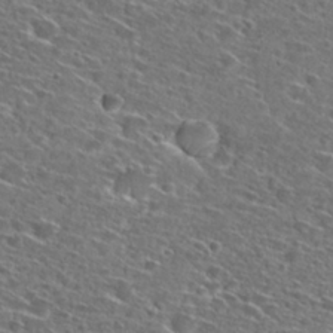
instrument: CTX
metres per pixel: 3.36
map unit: Hto
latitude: 26.9703
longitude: -46.6302
